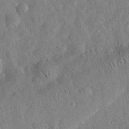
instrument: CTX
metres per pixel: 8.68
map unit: eHh
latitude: 32.7057
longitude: -75.4238
